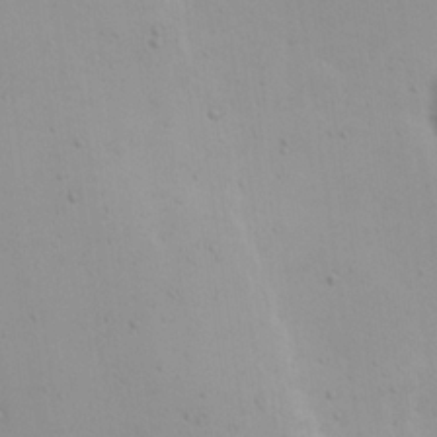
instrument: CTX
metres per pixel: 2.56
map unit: Nhu
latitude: 19.1592
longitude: -72.1200
